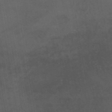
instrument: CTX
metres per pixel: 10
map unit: lHb
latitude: -43.0297
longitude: 70.3306
